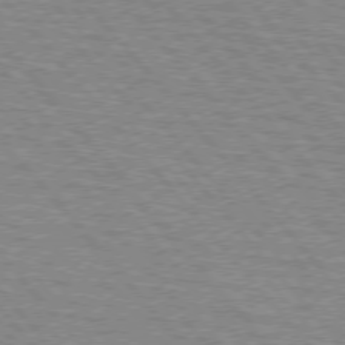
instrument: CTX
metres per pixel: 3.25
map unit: lApd
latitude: 75.4426
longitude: -75.5560
